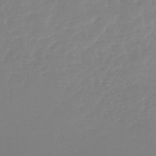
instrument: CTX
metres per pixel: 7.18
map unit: lHb
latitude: -45.8045
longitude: 65.5210
